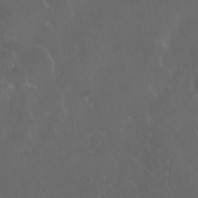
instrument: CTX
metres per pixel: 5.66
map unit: eHh
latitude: 0.5734
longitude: -54.2900
